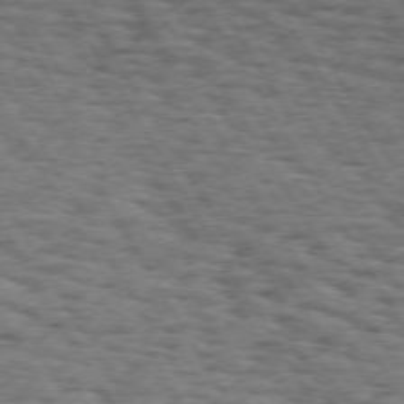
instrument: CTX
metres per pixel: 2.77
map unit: Hpe
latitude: 73.3482
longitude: -142.8002
